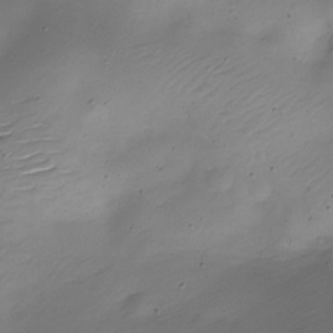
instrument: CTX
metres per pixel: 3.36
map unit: Nhe
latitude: -19.5210
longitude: 145.2565
